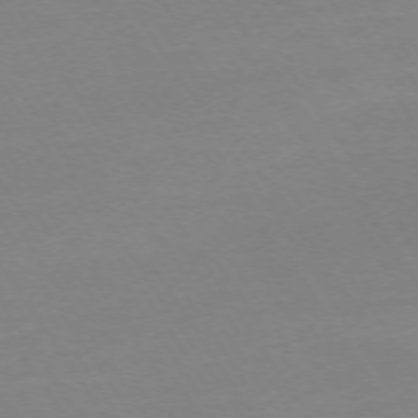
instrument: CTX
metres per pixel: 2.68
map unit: Ap
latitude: -73.9745
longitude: -81.5560
